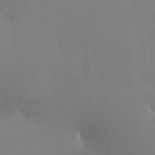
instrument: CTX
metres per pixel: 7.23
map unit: HNhu
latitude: 5.9528
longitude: 3.9367
